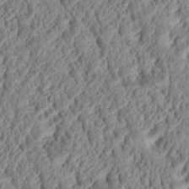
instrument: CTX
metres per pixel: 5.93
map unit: Htu
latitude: 2.1578
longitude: 149.7856
